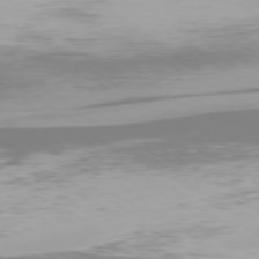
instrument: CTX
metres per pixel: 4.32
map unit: Ap
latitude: -78.6329
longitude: -93.7260
